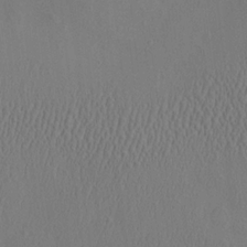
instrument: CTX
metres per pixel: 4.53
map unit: eHh
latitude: -3.1053
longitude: 18.3873
